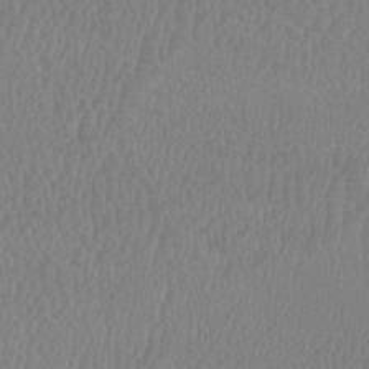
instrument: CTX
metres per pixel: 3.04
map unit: HNhu
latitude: -1.0487
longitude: -1.4426
